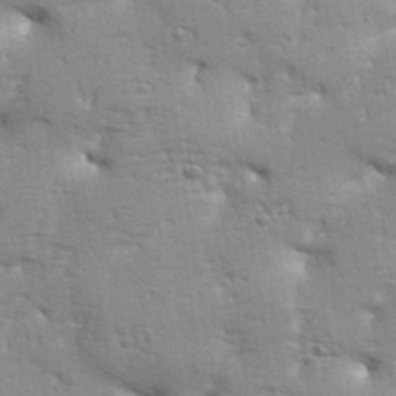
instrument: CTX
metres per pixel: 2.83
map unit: Aa
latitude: 33.4237
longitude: -144.2900
